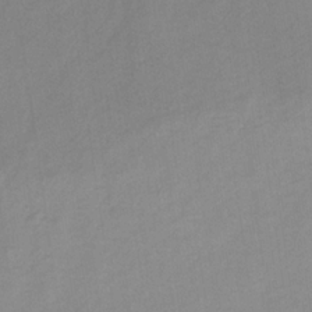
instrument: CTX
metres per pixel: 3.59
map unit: HNb
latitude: -31.4076
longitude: 62.9352
